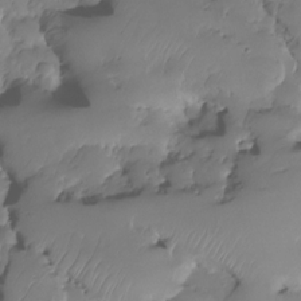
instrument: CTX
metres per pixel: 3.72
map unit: HNhu
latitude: -24.1228
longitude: 50.5763
